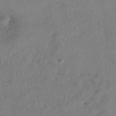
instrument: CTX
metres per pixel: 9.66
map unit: eHh
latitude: -41.1809
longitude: 120.0850
